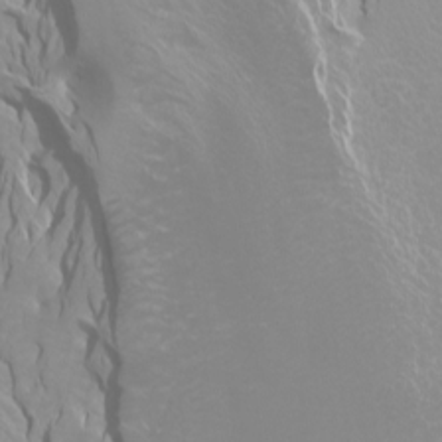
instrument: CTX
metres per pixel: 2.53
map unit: Htu
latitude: -4.5762
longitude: -72.4034
